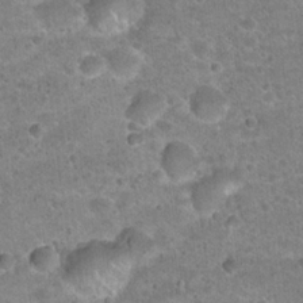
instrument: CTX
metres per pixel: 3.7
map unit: Hto
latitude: 22.0822
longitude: -49.4426
